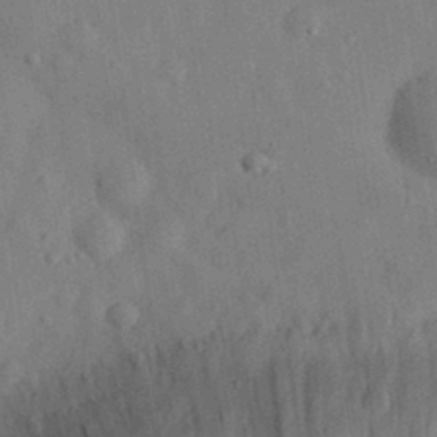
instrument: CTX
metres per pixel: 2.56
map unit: eHh
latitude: 30.1767
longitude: -74.2145
